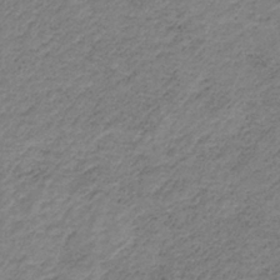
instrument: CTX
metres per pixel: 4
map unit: HNb
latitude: -34.0850
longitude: 61.5777
